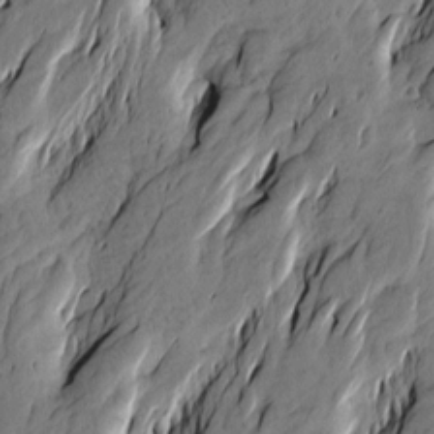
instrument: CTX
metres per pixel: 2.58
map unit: Htu
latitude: -4.5762
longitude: -176.1011
